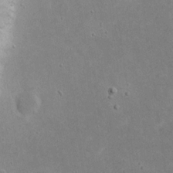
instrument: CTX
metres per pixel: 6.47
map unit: eHh
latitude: 20.7624
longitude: -71.8583
